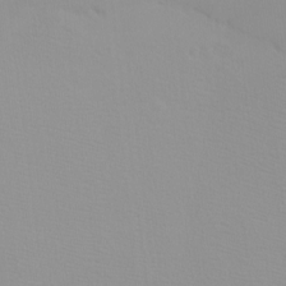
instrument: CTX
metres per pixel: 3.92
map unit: eHh
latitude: -8.2361
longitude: -70.5923
